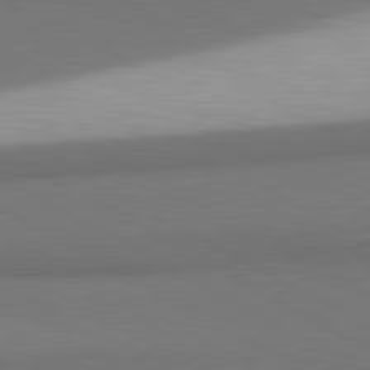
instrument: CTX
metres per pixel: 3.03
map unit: lApd
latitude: 81.1592
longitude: 155.9745
